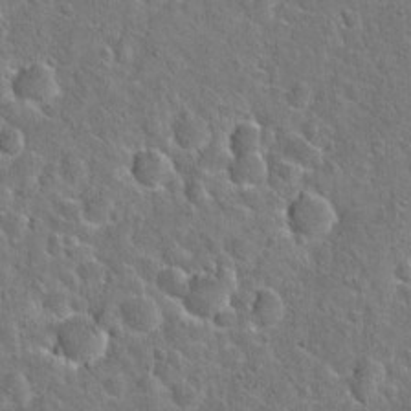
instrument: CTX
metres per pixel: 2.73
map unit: Hto
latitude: 21.2348
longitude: -48.4979
